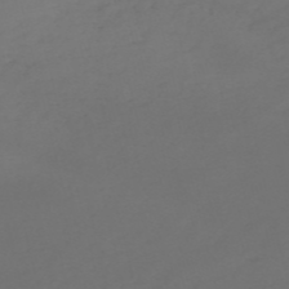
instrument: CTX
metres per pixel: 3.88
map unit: eHh
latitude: -54.9164
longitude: -91.5938
